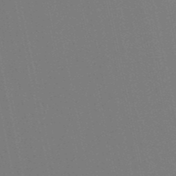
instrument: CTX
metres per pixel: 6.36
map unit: eHb
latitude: -50.7841
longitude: 71.8800
